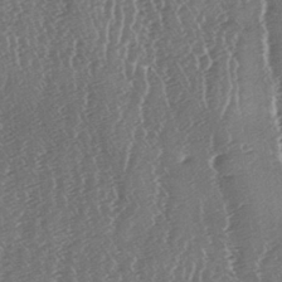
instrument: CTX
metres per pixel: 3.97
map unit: lAa
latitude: -6.9919
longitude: -129.7449
